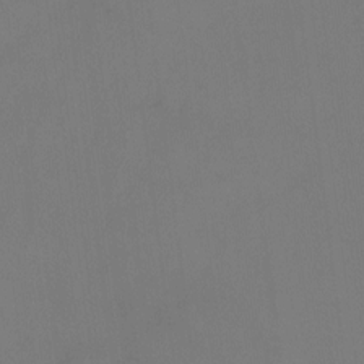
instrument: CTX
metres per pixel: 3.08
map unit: Hto
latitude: -12.2173
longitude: -39.9717
